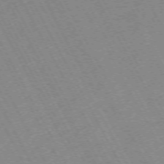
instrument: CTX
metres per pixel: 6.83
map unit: Hpe
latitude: -72.3495
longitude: 10.8975
